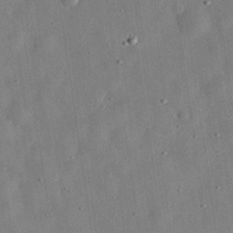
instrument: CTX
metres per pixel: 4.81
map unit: eHh
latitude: 31.6316
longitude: -76.6112
